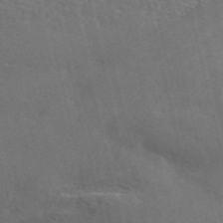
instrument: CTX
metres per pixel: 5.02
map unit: ANa
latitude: 48.9892
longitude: -79.3104
